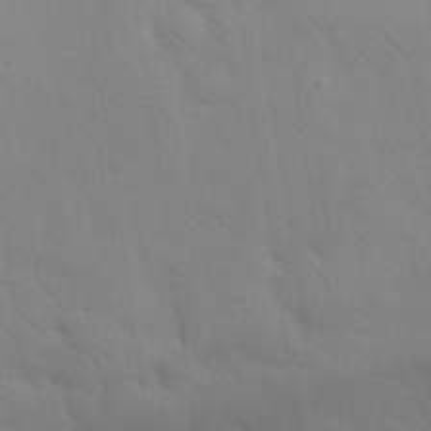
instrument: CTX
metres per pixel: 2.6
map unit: eHh
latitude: 30.7247
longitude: -69.8017
